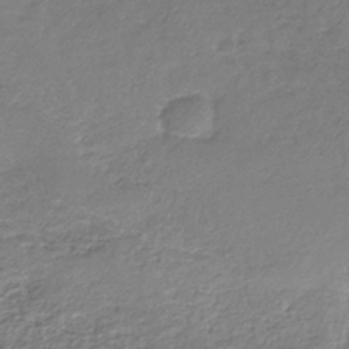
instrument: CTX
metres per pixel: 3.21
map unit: HNb
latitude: -34.9542
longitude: 52.1605
